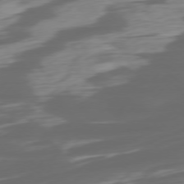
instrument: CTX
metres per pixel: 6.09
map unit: Ap
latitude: -76.7463
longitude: -78.7247
